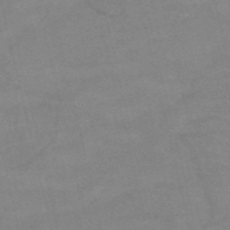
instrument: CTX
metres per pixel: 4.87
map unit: HNb
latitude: -53.0108
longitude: -45.6316
